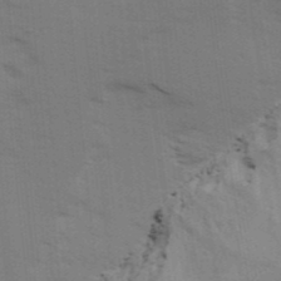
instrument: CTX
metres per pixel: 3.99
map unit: Ave
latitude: 13.6316
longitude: -102.3845
